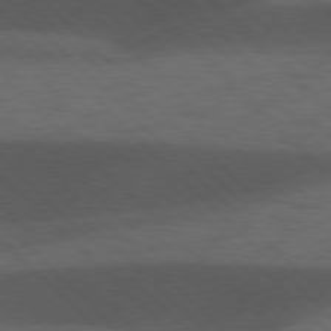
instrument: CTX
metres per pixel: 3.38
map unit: lApd
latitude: 77.2726
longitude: -60.2144
